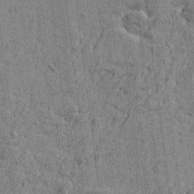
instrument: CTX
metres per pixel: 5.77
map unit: Htu
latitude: -4.4251
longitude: -179.2915
